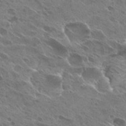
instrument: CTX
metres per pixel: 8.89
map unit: Hto
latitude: 27.0459
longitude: -40.8380
